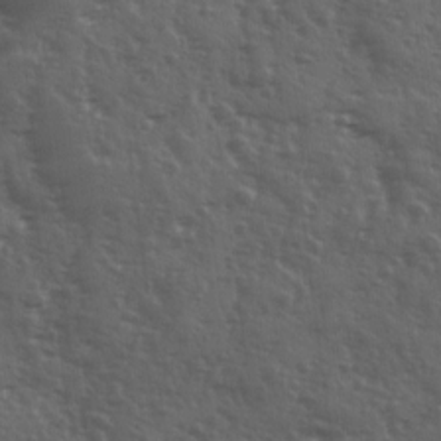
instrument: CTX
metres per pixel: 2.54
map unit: Ave
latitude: 11.8017
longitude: -103.7638
